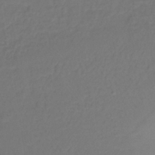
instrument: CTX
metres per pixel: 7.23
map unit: lHb
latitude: -35.4832
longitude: 64.1984
